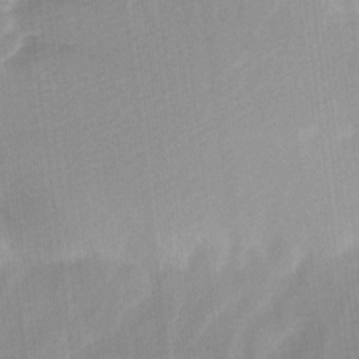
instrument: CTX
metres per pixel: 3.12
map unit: Ave
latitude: 10.7246
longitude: -106.8569
